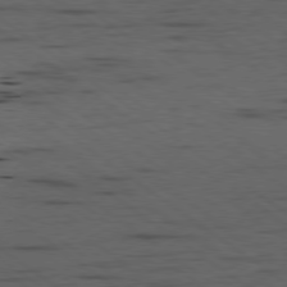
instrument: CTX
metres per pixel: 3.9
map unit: Ap
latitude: -79.7666
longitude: -100.0255
